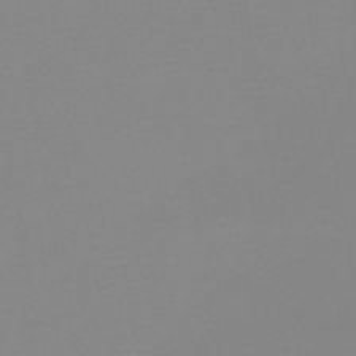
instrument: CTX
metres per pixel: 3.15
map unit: HNb
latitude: -54.5007
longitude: -49.2537
